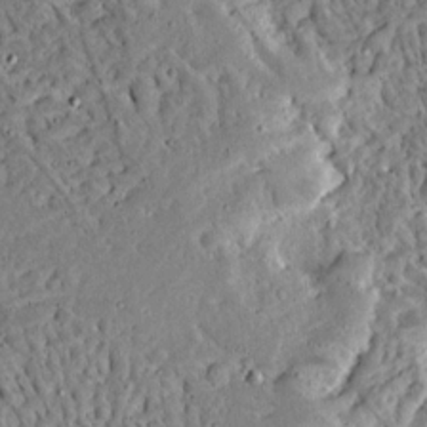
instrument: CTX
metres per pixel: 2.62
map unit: Ave
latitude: 13.1592
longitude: -139.3859
